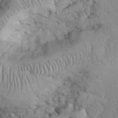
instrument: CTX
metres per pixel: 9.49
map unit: eHh
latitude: 32.2334
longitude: -64.9514
